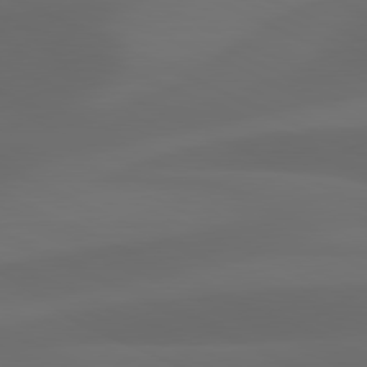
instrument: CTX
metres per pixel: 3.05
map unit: lApd
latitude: 81.0647
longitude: 123.1242
